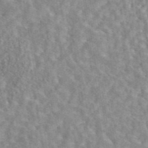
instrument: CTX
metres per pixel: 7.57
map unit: eAb
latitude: 44.7813
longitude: 117.0486
